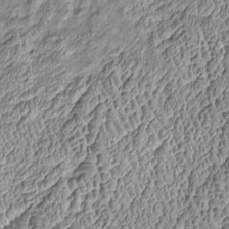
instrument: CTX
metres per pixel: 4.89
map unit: Htu
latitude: -6.2172
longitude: 156.9730
